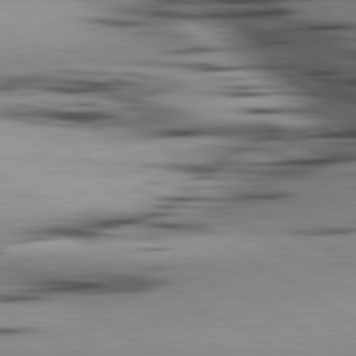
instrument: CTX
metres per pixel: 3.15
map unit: lApd
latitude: 80.1767
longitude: 161.3888
